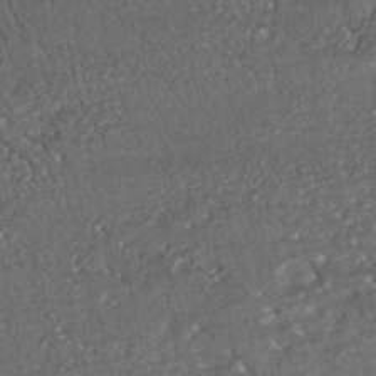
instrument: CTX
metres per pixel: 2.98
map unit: HNhu
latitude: -45.9556
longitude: 105.1431
